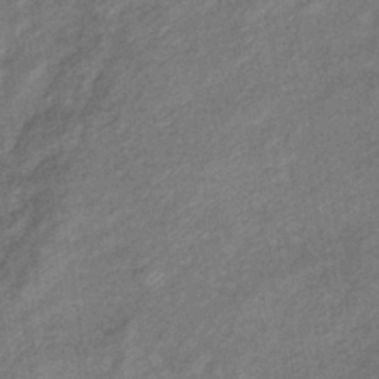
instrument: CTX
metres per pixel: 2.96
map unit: eHb
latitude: -39.7289
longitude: 80.1984
